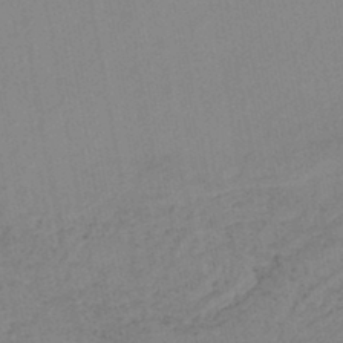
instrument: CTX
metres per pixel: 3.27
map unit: lHb
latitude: -44.2740
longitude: 73.2565
